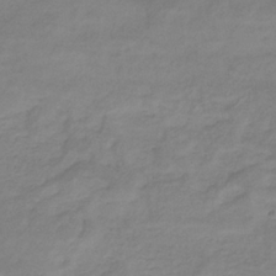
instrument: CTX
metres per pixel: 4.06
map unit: eHb
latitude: -33.3888
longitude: 71.3510
